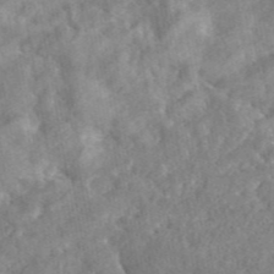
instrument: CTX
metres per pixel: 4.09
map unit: eAb
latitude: 45.5938
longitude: 128.0094
